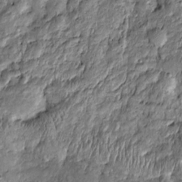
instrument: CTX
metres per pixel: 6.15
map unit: Htu
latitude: -6.4062
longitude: 159.6722
